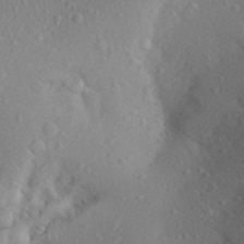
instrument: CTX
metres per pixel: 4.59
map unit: Aa
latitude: 25.1025
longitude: -147.7261
